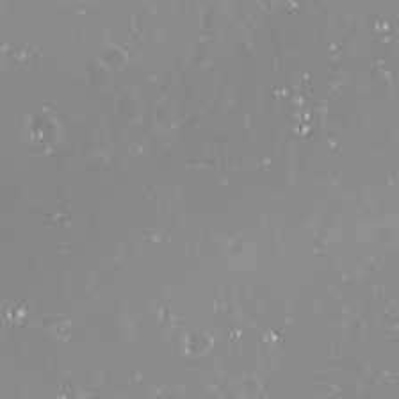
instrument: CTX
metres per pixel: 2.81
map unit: Nve
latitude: -18.4062
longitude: -59.9339
